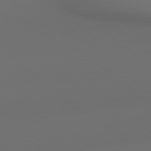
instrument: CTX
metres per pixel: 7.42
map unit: lApd
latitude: 79.0270
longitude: -172.4223
